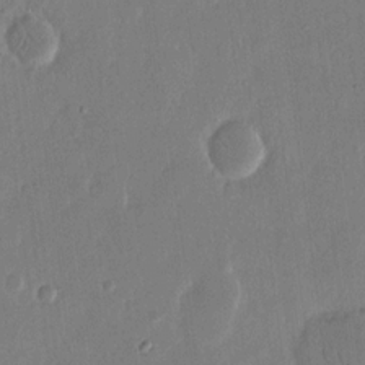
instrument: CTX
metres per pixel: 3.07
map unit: eHh
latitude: 14.6869
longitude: -70.1389
